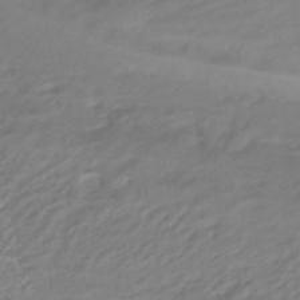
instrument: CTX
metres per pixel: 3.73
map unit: HNhu
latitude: -43.4076
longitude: 97.3699
